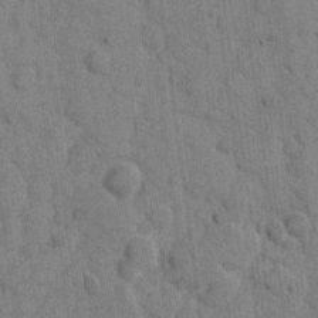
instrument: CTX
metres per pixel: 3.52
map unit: eHh
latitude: 9.4615
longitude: -66.3467
